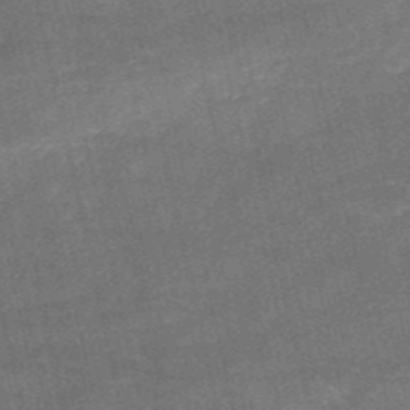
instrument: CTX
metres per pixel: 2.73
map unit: HNb
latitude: -52.4251
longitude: -40.5923
